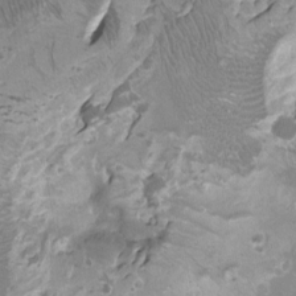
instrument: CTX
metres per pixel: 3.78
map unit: Ht
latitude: -2.3306
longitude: -16.8191
